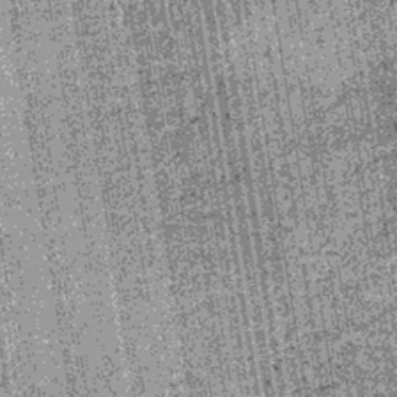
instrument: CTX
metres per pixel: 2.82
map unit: lHb
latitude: -39.4265
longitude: 67.6911
